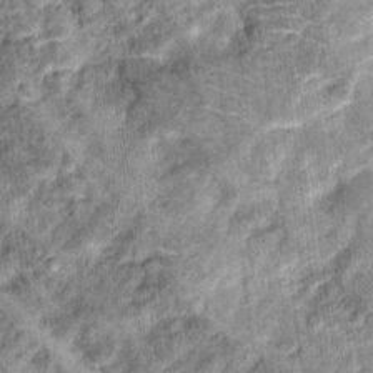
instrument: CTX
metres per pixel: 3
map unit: Hto
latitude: 14.3657
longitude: -35.8394
